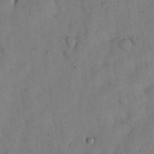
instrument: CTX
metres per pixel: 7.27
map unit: Nhu
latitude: 28.1767
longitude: -72.5168
